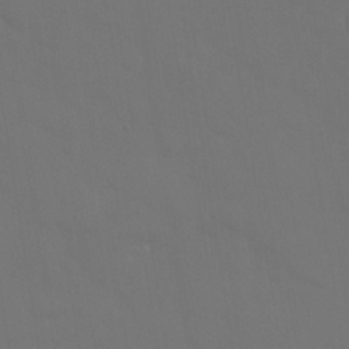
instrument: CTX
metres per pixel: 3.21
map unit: Nhu
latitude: 25.6127
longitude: -57.0458
